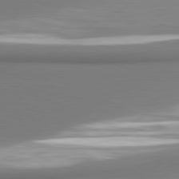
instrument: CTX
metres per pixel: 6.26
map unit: lApd
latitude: 80.7435
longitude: 178.0850
